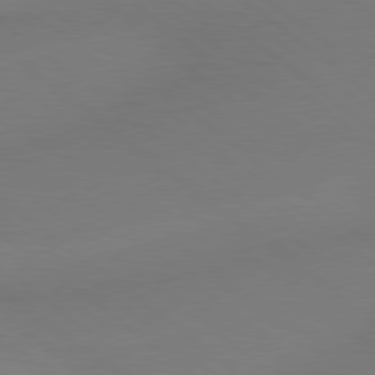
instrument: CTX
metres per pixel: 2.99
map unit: Hpe
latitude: 78.8569
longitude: -150.6112
